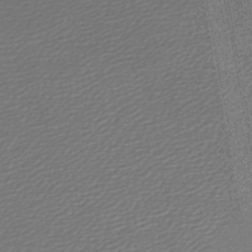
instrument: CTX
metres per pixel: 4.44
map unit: lHb
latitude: -46.3684
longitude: 68.2739
